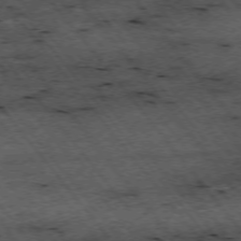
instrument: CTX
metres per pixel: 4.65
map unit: Hpe
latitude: -75.3321
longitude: 4.8030
